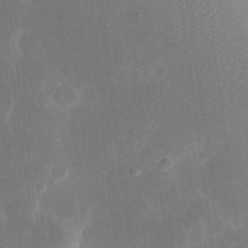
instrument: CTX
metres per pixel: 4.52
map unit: eHh
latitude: 19.1781
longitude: -70.8569
